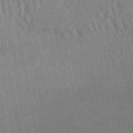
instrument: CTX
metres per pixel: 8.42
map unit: lHb
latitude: -48.9164
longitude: 73.8422
